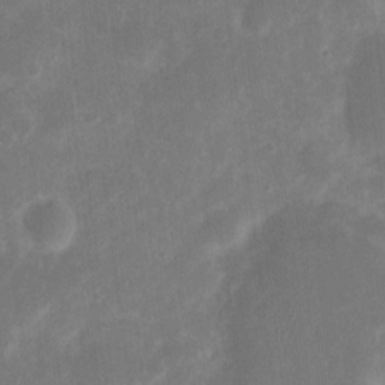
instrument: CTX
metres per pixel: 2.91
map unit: eHh
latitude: 8.4601
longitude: -71.2726
